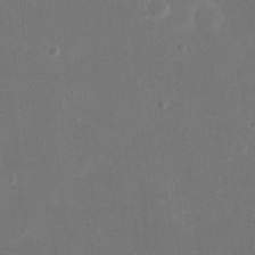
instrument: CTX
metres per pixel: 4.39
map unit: eHh
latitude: 19.1592
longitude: -70.9136
